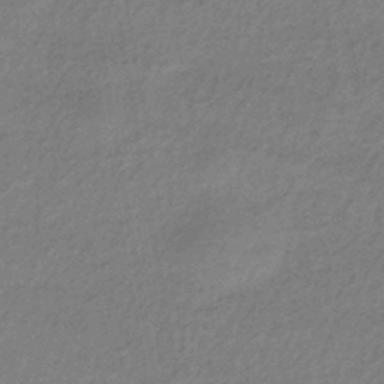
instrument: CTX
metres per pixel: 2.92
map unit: HNhu
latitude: -42.4440
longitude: 90.3118
